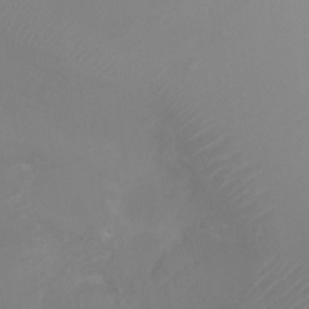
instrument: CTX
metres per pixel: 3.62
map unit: Ht
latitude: 1.0080
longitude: -20.8380
